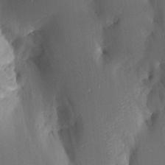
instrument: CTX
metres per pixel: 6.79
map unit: Aa
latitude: 15.7828
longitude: -148.4979
